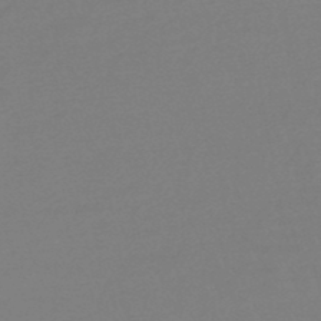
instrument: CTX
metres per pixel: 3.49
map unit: eHb
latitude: -48.5007
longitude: 86.0661
